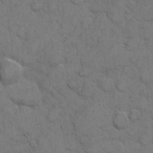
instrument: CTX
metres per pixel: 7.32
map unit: eHh
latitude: 6.0822
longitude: -64.8002
